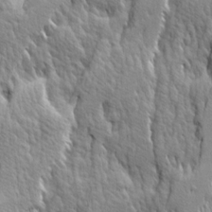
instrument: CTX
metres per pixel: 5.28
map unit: Ave
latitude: 14.6491
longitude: -134.4034
